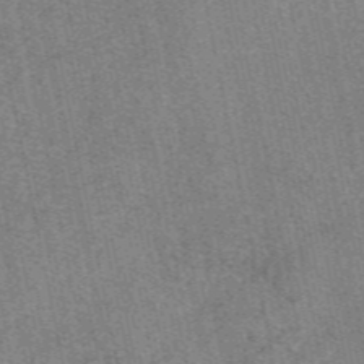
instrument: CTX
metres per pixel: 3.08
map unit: eAb
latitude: 48.7246
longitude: 104.8597
